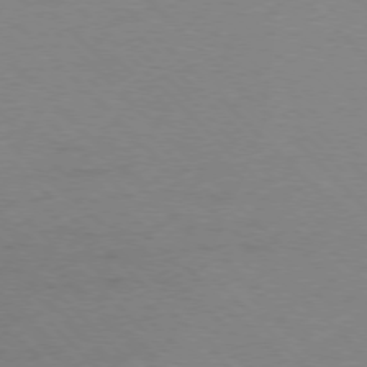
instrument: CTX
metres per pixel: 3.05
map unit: Ap
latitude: -77.8800
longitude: -87.6127
